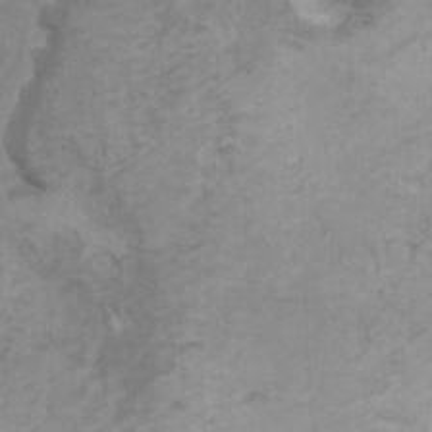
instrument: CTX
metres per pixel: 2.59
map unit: HNhu
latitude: 2.4412
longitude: -2.4223
